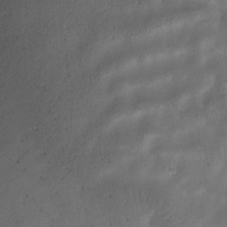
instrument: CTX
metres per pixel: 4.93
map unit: Ave
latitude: -9.6344
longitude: -122.7624
